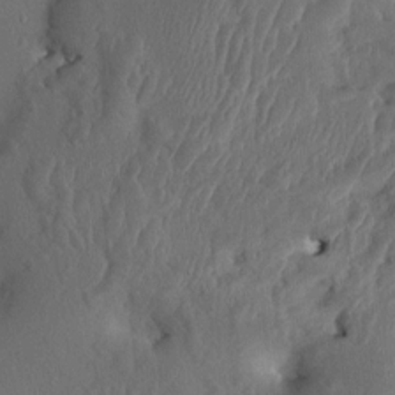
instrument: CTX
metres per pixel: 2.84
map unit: HNhu
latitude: 3.3104
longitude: -6.3089
